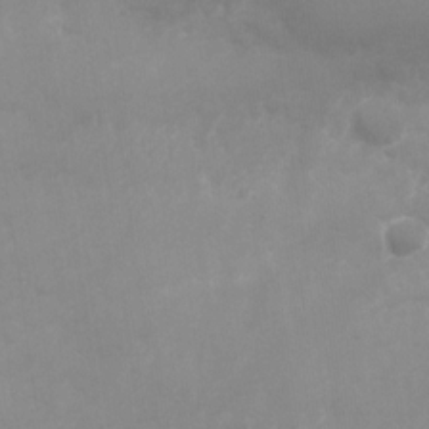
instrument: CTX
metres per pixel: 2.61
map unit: Nhu
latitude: -27.6343
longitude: -75.2915
